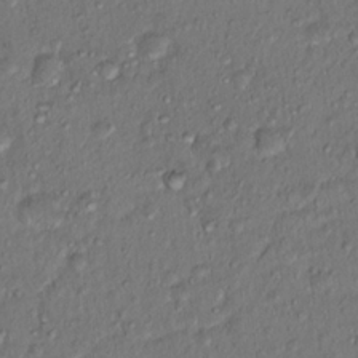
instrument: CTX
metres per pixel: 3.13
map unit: Hto
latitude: 15.7261
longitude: -30.5735
